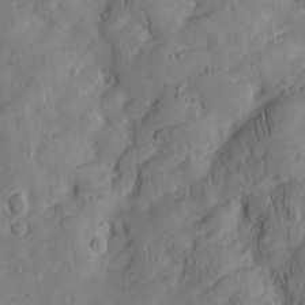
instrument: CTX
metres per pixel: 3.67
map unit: Nhu
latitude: -4.8030
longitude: -152.0822
